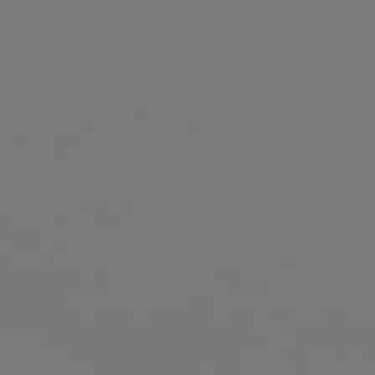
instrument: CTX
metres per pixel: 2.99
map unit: lApd
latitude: 80.4412
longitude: -148.2900
